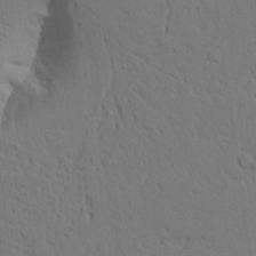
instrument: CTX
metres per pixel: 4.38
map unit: Aa
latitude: 22.0444
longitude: -124.7246
